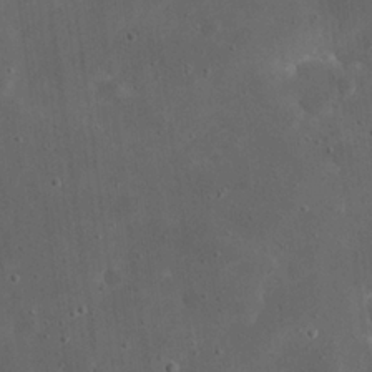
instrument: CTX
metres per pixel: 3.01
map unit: eHh
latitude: 23.4993
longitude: -67.1781
